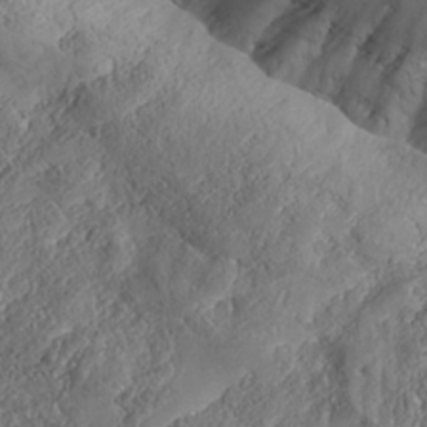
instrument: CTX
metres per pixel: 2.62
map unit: Nhe
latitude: -37.1431
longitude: 137.9745
